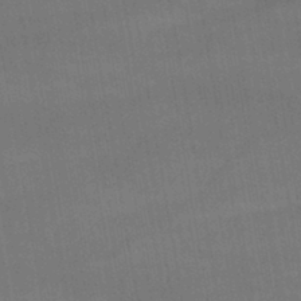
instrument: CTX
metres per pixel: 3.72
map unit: lHb
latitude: -42.1416
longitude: 65.7667
